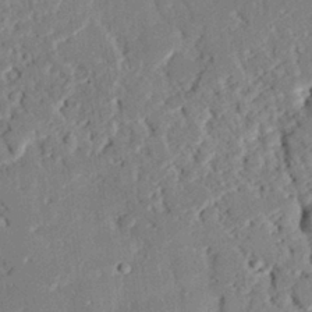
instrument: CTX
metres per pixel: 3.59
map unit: eHh
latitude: 28.3656
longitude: -81.2726
